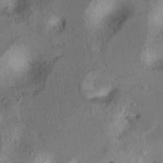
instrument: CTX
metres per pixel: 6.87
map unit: Ht
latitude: 9.6883
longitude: -31.8584
